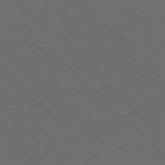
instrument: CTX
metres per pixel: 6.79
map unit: Hpe
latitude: 77.0080
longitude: -168.1389
